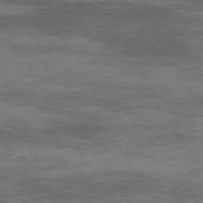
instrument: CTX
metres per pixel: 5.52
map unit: Hpe
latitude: 74.3467
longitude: -143.1214
